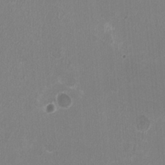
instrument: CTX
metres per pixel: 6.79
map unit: HNhu
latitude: -2.1794
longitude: -1.5371
